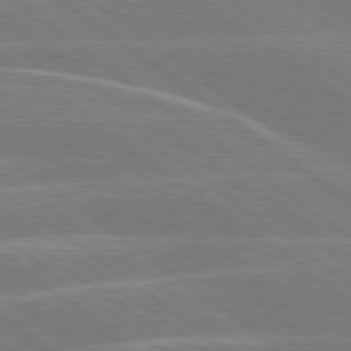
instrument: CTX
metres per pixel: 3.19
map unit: Hpe
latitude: 78.9892
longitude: -129.7261
